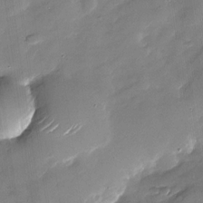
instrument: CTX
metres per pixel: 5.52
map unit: Nhu
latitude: -28.7652
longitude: -73.2726
